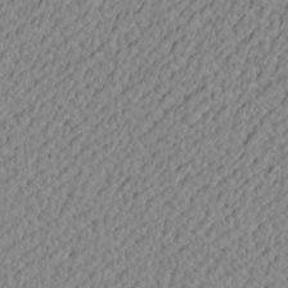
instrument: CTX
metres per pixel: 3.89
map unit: Nve
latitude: -8.9542
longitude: 173.6344
